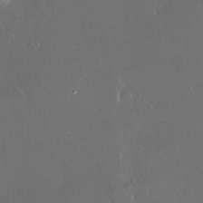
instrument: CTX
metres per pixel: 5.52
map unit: Nhe
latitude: -27.6343
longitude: -110.1200
